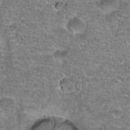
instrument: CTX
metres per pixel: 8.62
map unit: Hto
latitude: 20.0633
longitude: -42.4412
